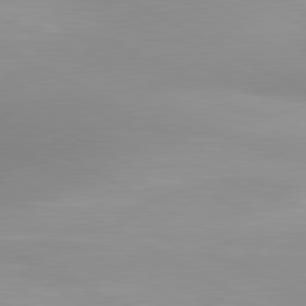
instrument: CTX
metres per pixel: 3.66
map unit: lApd
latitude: 80.7057
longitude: 123.5021
